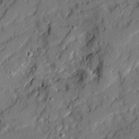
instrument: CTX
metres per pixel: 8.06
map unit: Ave
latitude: 20.0255
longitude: -129.1025
